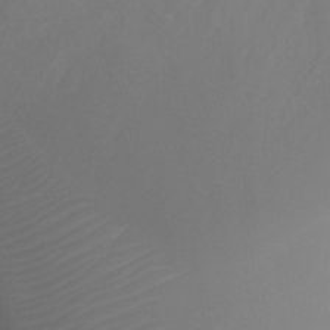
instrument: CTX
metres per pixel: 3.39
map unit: Ht
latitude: -2.1227
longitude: -17.9528
